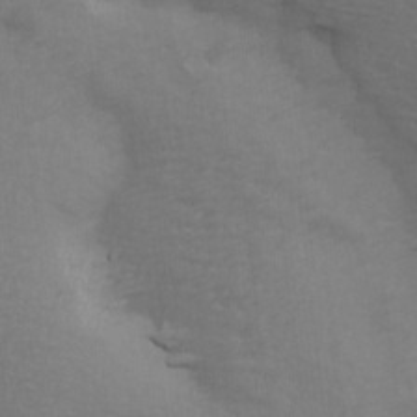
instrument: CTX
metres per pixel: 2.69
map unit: Ave
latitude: 14.3657
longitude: -105.4805
